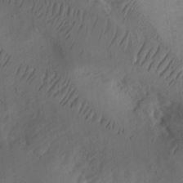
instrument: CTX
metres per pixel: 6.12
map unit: Ht
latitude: 11.2537
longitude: -75.1214
